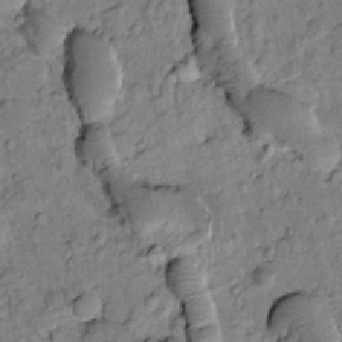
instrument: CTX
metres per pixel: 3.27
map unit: Htu
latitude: -2.0661
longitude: 173.4832
